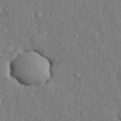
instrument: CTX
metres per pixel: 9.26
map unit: lHvf
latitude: 23.2726
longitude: 142.2550
